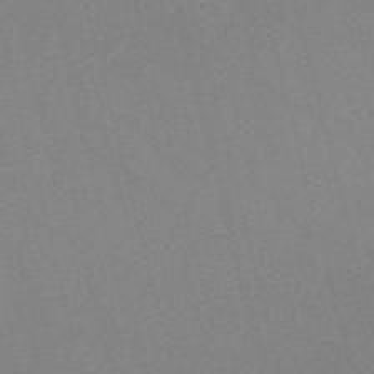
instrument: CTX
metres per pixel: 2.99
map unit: Nve
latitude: -57.9745
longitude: 58.9541
